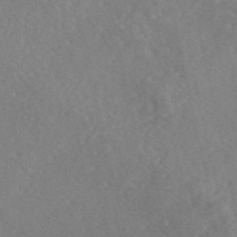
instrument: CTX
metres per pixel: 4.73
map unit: eAb
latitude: 46.6869
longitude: 112.9353
